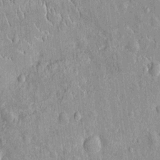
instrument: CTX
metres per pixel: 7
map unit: Nhu
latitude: -12.8408
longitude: -23.8394
